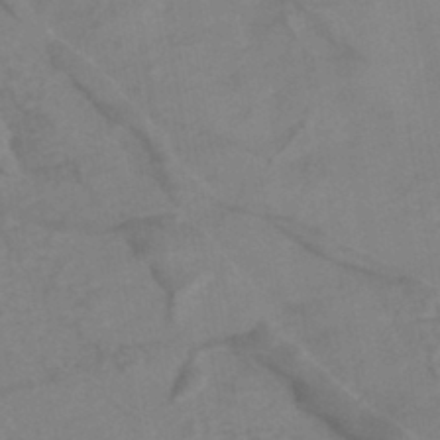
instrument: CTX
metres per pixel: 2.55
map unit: HNhu
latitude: -43.0675
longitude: 102.1039
